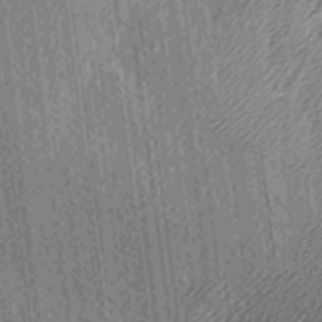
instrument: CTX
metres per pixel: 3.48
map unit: Ave
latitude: -7.0675
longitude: -123.2159
